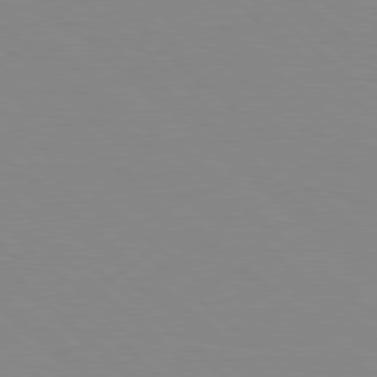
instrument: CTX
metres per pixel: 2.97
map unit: Hpe
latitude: 78.3090
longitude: -176.1011
